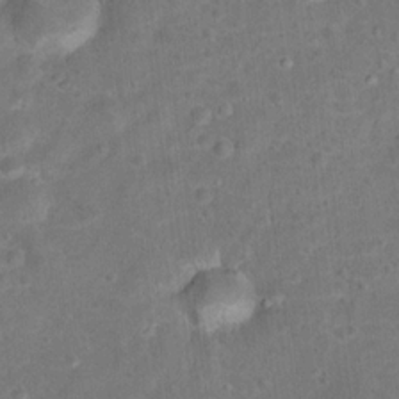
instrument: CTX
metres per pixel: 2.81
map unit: Hto
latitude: 17.3293
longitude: -42.3467
